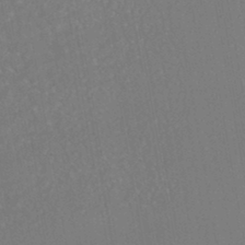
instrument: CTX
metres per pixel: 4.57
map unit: HNhu
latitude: -45.1809
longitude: 104.2739
